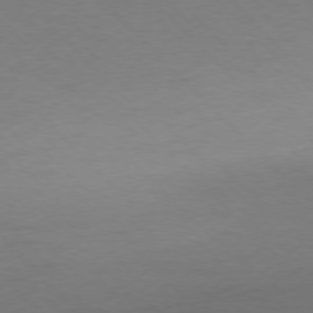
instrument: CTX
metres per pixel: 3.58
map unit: Ap
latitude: -77.2754
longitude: -71.5182
